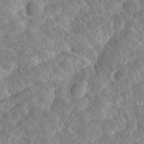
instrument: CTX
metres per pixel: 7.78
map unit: Ave
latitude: 17.6883
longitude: -135.2348
